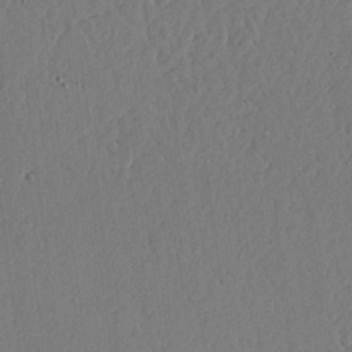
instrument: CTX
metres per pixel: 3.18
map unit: lHvf
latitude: 18.3089
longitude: -114.1199
